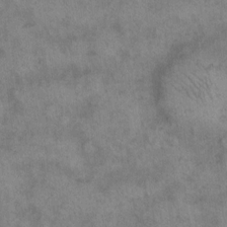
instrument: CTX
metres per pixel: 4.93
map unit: eHh
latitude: 14.1578
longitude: -64.4223
